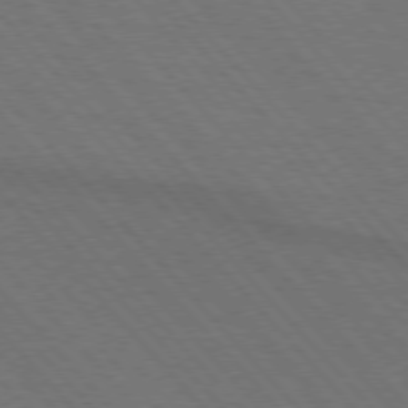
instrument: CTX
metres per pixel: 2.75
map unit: lApd
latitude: 75.2537
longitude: -81.6127
